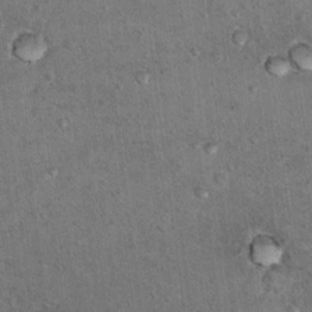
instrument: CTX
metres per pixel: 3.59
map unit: Hto
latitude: 11.7261
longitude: -37.3292
